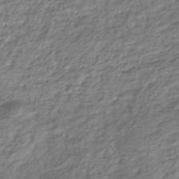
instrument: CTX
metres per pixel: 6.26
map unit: HNhu
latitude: -44.4818
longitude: 102.8786
